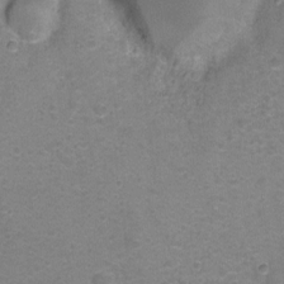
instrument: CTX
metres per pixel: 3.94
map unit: Hto
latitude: -1.0676
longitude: -34.3278
